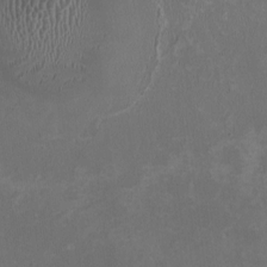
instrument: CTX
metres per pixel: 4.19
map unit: HNhu
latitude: -2.9541
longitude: -7.1025
